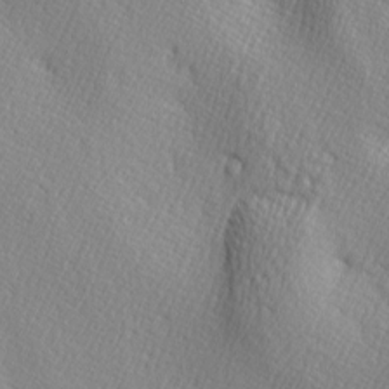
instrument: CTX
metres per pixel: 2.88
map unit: lAa
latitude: -5.2565
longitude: -121.9150
